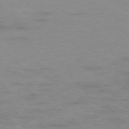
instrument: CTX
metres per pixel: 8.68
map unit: Ap
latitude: -77.3510
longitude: -83.8016
